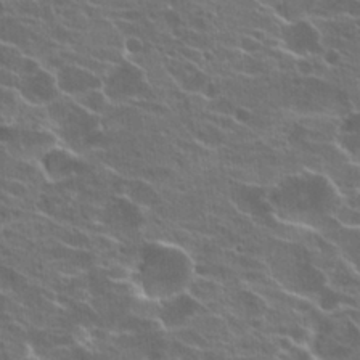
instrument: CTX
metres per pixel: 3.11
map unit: Hto
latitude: 22.1956
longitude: -40.5167
